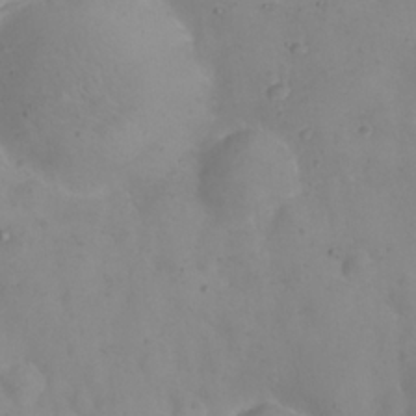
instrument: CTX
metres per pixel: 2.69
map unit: eHh
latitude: 24.5734
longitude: -63.8017
